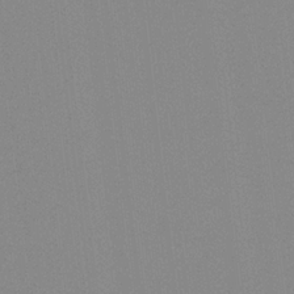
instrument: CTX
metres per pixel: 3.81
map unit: Hto
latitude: -8.1606
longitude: -48.5546
